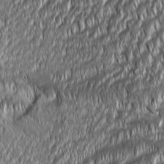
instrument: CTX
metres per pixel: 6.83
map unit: Aa
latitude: 7.8394
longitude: -131.1970
